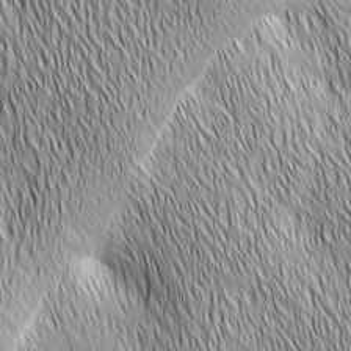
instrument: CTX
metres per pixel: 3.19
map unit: Ave
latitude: 2.5168
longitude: -114.1766
